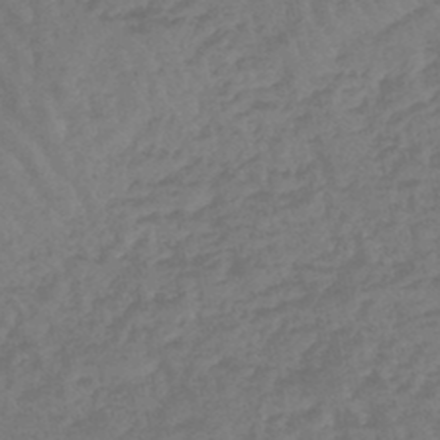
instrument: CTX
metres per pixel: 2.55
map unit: eHb
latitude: -45.1053
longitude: 80.1984
